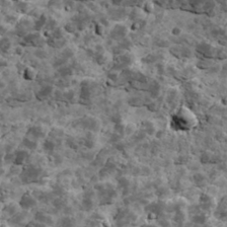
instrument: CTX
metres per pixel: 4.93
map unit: Ave
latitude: 17.7450
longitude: -134.6112
